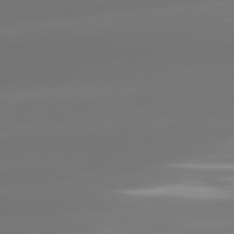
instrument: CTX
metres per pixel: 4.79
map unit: lApd
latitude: 81.4426
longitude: -160.9891
